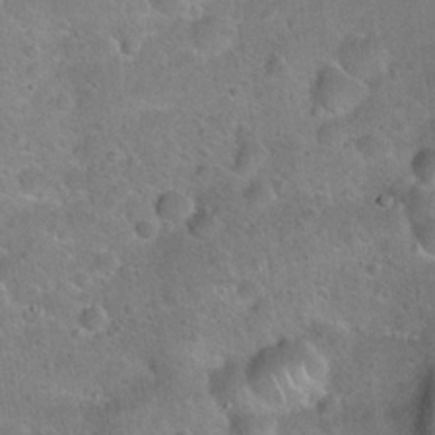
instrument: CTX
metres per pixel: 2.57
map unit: Hto
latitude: 21.3293
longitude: -50.3656
